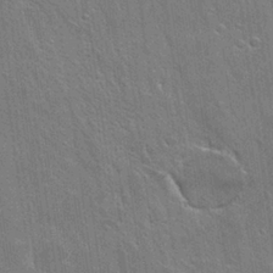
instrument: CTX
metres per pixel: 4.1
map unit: Hto
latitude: 26.3467
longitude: -43.3860
